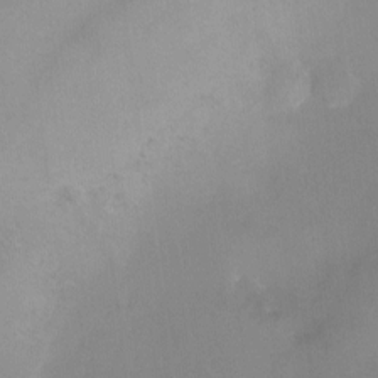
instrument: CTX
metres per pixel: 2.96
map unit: Ht
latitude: -7.1053
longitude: -34.8002
